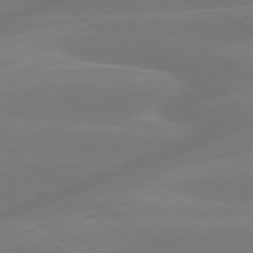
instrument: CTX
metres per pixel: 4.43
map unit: lApd
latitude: 79.7639
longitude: -143.1403
